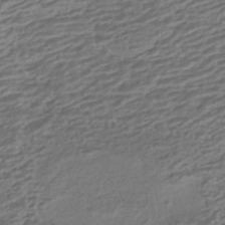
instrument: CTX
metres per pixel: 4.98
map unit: HNhu
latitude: -43.0108
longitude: 105.0675
